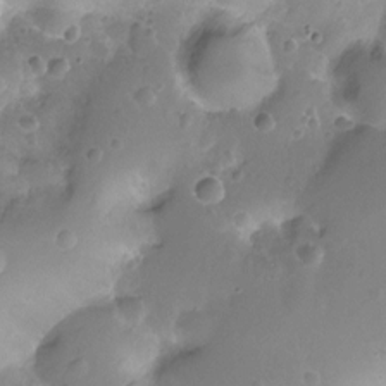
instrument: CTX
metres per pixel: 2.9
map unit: Hto
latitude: -12.1417
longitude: -38.7813
